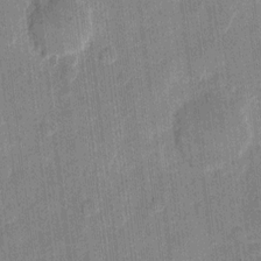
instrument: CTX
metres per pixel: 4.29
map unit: eHh
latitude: 11.1403
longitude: -66.1011
